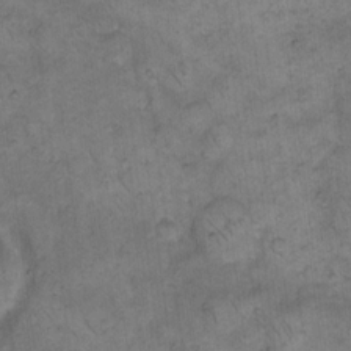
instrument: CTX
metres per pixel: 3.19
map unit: eHh
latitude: 14.4979
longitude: -65.3671
